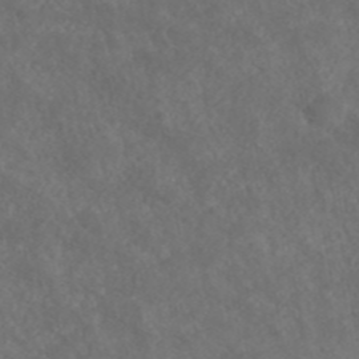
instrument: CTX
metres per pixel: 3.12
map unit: ANa
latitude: 43.0836
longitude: 27.8044
